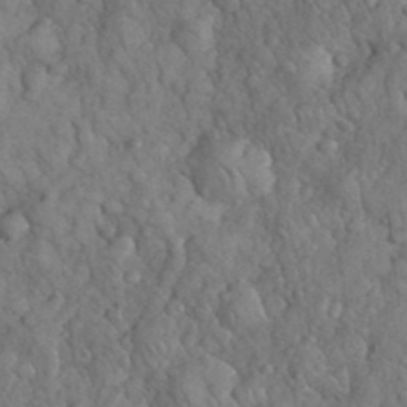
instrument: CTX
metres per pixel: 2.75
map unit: eHh
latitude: 33.1970
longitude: -66.8569
